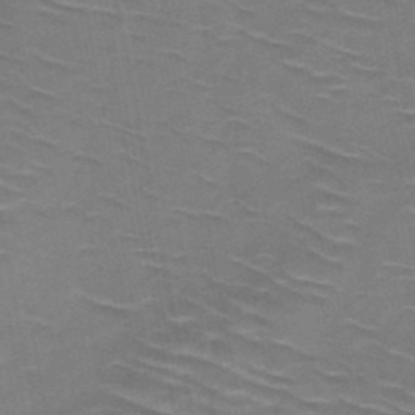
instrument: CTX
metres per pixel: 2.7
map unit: HNb
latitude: -48.0283
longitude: -48.1200
